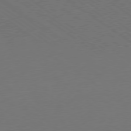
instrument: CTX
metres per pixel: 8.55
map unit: Ap
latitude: -79.7099
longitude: -64.2334
